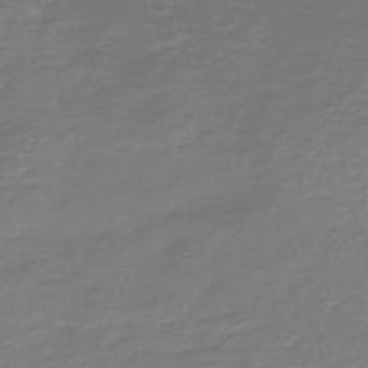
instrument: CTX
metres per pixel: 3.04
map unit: HNb
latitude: -46.8030
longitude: 53.3887
